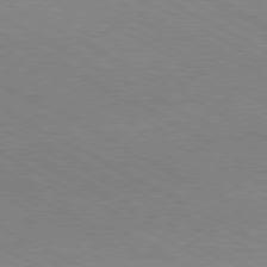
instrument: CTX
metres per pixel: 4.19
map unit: Hpe
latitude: -81.1053
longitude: 17.1620
